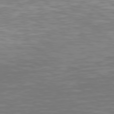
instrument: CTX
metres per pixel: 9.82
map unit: Hpe
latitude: 74.4601
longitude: -124.4412
